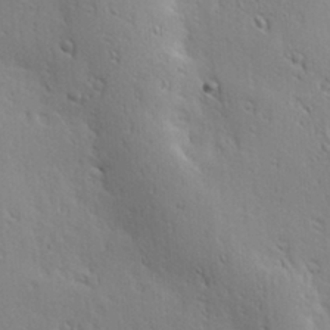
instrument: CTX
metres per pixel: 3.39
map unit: Hve
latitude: 23.5749
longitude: -96.8380
